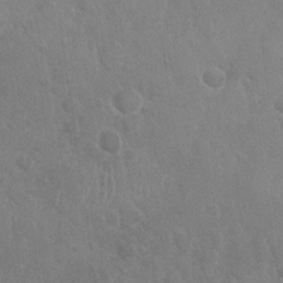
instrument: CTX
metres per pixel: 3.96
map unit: Nhu
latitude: -29.9178
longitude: -62.2145
